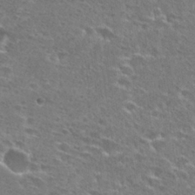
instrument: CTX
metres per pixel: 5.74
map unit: Hto
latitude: 27.6694
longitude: -47.9150
